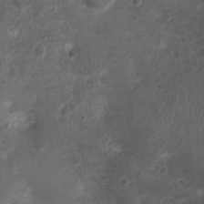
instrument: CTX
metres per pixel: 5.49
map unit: Nhu
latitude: 1.4237
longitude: -15.1593
